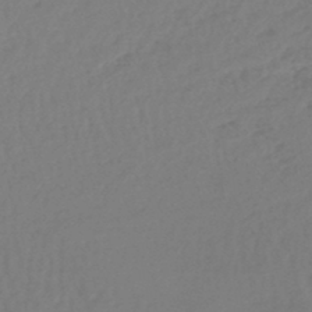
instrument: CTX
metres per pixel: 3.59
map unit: lHb
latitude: -45.5399
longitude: 70.1606
